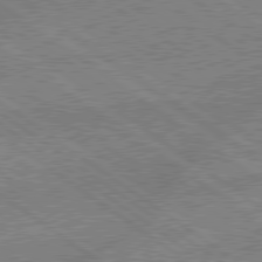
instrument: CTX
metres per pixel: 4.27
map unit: lApd
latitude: 78.9514
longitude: -145.4615
